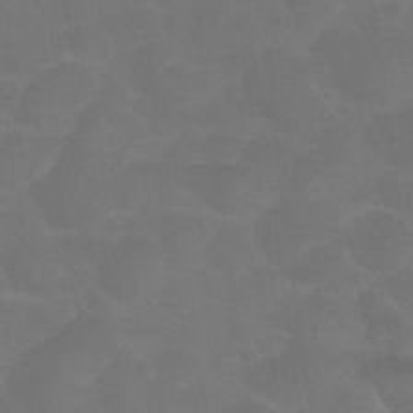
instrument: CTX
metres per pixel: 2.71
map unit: Nhu
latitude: 26.3278
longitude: -54.2900
